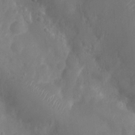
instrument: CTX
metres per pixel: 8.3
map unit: Nhu
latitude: 5.9150
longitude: -18.7057
